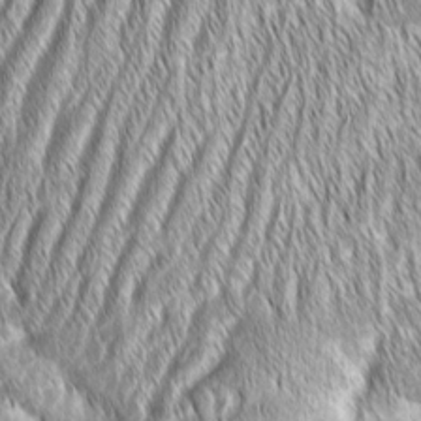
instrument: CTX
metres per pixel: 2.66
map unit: Aa
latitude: 8.2334
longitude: -130.9514
